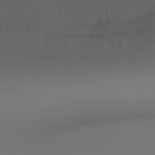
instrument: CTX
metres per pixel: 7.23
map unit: Ht
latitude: -15.1054
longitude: -51.3103
